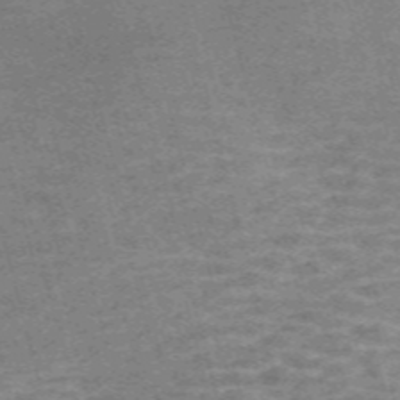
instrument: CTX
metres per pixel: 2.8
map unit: Nve
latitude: -59.1620
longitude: 63.7477
